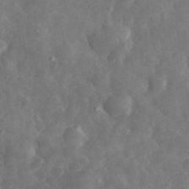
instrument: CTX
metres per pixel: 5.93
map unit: eHh
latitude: 33.9339
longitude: -68.9892
